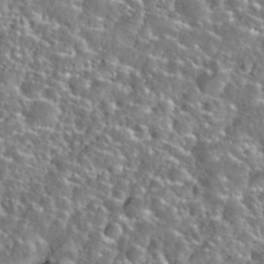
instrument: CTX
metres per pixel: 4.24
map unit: Nhu
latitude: 31.9528
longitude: -51.3481
